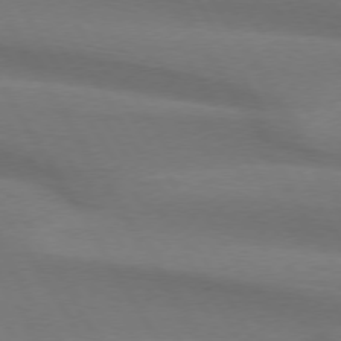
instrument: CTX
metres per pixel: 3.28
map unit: lApd
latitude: 74.4790
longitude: -65.7450
